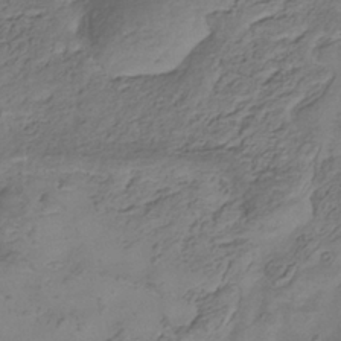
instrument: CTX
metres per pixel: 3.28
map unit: Hve
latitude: -35.3321
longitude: 89.5210
